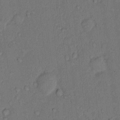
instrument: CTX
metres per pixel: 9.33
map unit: Hto
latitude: 10.2901
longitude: -58.7057
